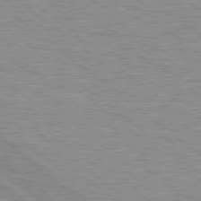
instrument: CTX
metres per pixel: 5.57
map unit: Hpe
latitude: 78.6869
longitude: -156.3656
